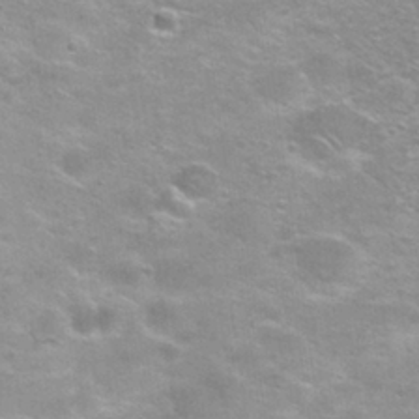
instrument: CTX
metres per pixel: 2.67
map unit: Nhu
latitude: 27.7450
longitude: -50.0444
